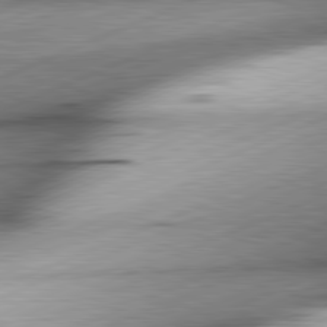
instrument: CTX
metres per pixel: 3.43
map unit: lApd
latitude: 81.6883
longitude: -166.2144
